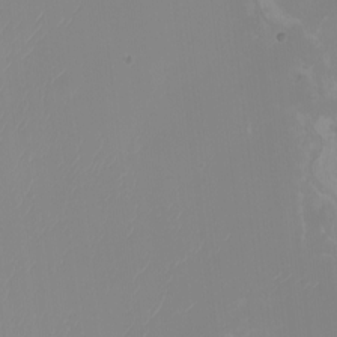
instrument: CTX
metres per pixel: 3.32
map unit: Nhu
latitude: -8.5952
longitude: -84.3089
